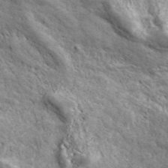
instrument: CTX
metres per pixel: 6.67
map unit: ANa
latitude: 43.2159
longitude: -87.4048
